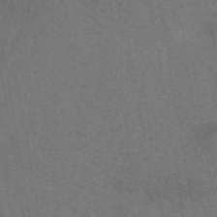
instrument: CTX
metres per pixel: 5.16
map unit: eAb
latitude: 42.4223
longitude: 108.1606
